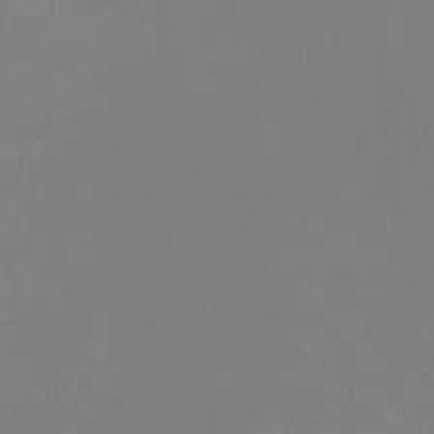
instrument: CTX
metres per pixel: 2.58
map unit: HNhu
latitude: -1.2376
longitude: -4.9703
